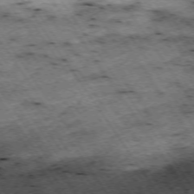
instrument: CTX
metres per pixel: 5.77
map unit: Hpe
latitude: -74.0094
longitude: 3.7477
